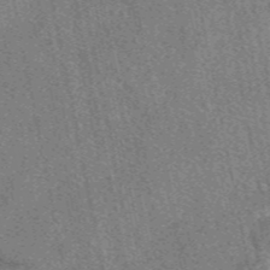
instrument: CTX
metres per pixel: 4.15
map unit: eAb
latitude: 48.1578
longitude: 109.3887
